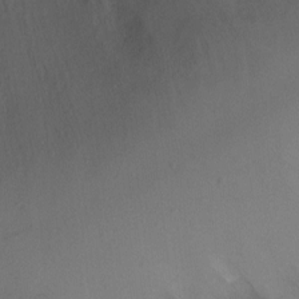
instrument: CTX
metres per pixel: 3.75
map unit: Ht
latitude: -10.9353
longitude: -34.0444
